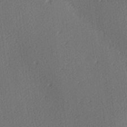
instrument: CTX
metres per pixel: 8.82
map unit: lAa
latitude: -9.6911
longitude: -127.3860
